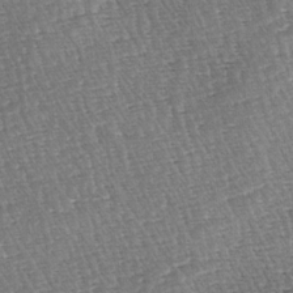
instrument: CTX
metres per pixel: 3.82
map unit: lAa
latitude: -3.4076
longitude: -123.1970
